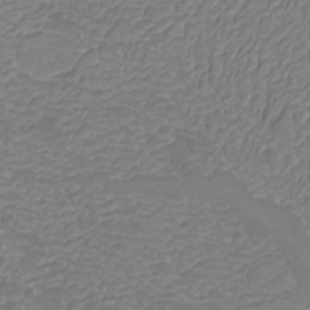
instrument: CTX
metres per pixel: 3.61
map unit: Nhu
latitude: -0.6330
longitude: -79.5371
